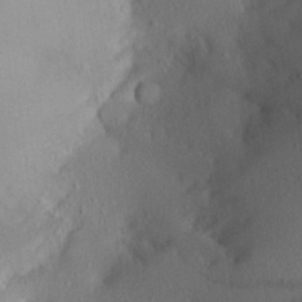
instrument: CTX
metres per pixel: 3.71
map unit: Aa
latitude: 21.1026
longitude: -145.2348
